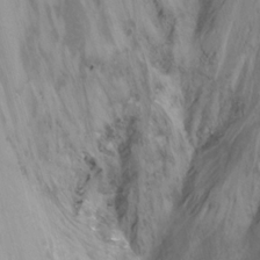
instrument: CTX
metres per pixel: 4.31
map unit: Nhu
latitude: -15.5588
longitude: -55.9150
